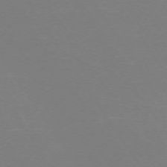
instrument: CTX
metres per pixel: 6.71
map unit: Ap
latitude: -73.6155
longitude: -85.2348
